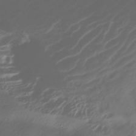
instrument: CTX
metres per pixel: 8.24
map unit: ANa
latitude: -39.2187
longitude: 96.4440
